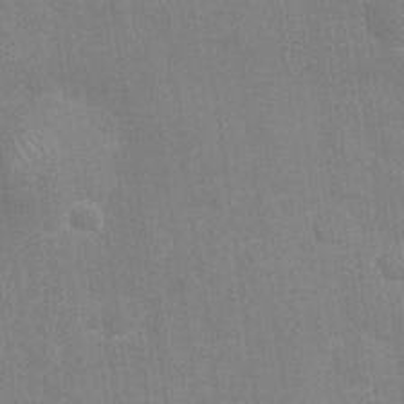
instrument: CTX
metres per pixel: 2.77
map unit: Nhu
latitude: 26.9892
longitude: -64.1011
